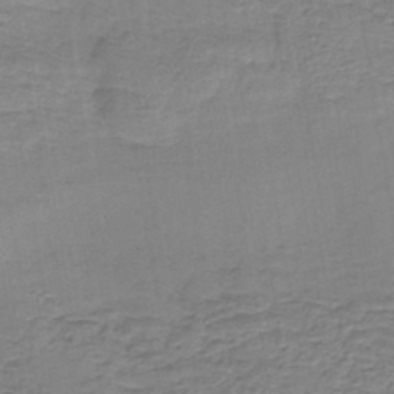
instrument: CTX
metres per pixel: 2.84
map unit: lHb
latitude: -41.8989
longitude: 59.9367
